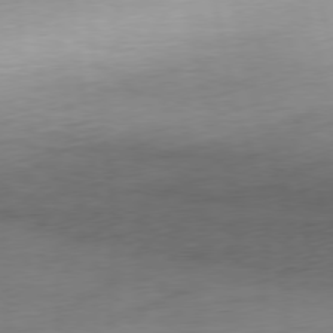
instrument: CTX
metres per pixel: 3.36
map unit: Ap
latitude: -76.8219
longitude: -73.0648
